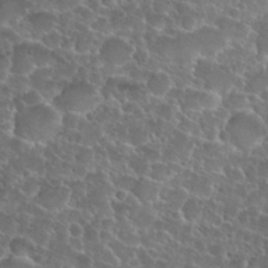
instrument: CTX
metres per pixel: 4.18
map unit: Nhu
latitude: 27.4615
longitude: -51.7827
